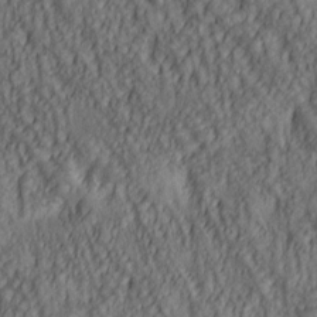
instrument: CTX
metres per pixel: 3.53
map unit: lAa
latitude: 5.4804
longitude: -116.7813
